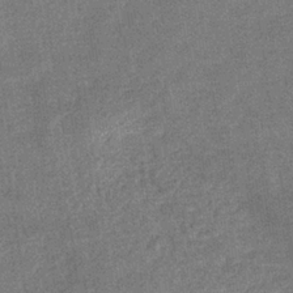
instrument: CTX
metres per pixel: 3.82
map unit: eHb
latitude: -35.0675
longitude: 78.3117
